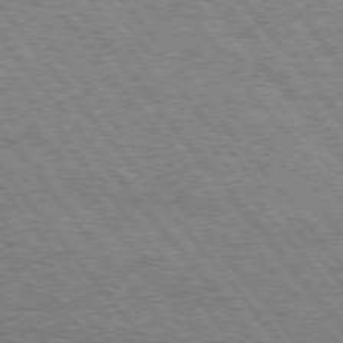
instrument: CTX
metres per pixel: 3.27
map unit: Hpe
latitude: 75.3860
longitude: -139.2726
